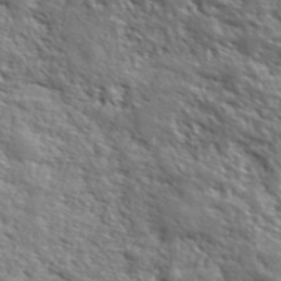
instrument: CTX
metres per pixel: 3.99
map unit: lHvf
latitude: 42.0255
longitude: -88.3279
